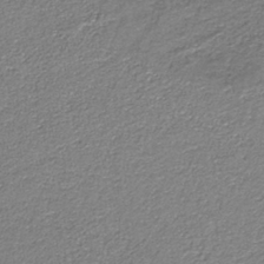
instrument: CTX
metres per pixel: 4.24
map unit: eAb
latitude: -38.1795
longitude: 51.5966
